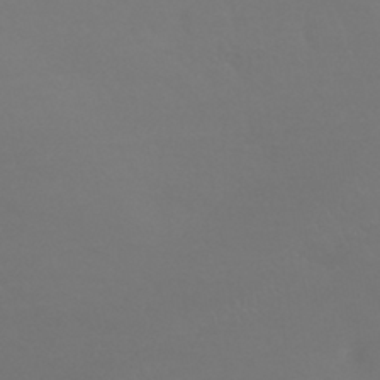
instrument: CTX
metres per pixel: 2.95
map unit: HNhu
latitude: -42.6518
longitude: 93.8611
